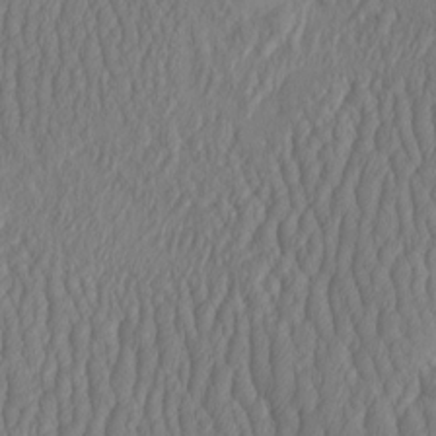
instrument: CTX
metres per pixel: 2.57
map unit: HNhu
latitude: -2.2739
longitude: 13.1809
